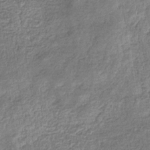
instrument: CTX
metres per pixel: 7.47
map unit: eHb
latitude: -32.7464
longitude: 74.6708
